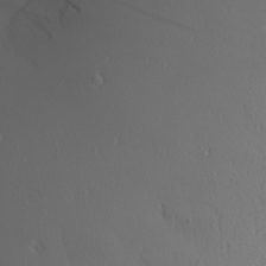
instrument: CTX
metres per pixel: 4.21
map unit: Aa
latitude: 25.8205
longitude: -144.4601
